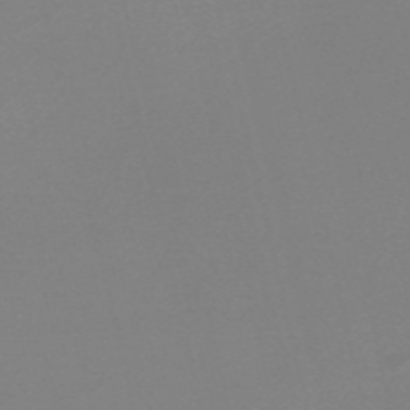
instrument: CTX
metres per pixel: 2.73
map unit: Nve
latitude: -57.0297
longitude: 62.0661
